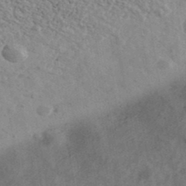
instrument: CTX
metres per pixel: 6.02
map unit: Ave
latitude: 40.5356
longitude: -110.9703
